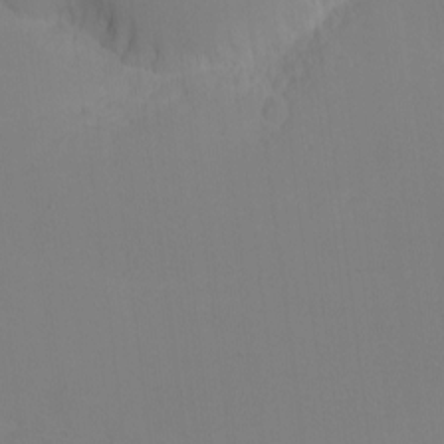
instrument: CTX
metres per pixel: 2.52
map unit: eHh
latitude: -5.9367
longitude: -83.1025
